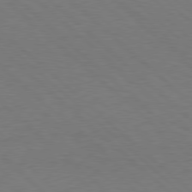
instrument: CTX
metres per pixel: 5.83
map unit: Hpe
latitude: 77.7827
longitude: -150.4601
